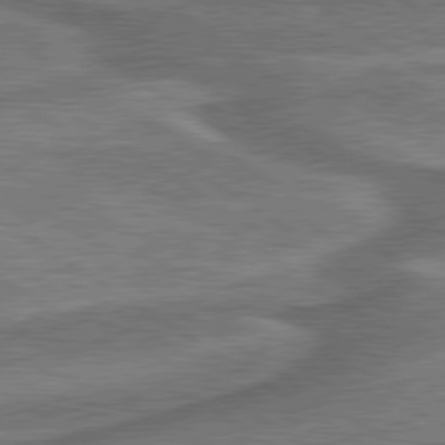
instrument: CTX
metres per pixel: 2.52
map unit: lApd
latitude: 79.9528
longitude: 172.9353
